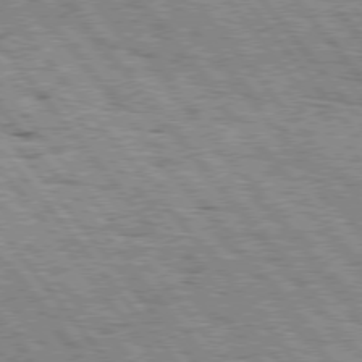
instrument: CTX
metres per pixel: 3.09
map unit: Hpe
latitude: 75.9150
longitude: -152.8758
